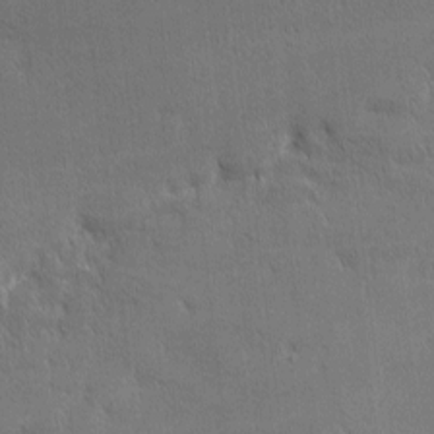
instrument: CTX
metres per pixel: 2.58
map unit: Nhu
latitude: 1.0458
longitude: -78.8002
